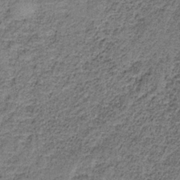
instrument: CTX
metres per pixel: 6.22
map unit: HNb
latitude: -35.3888
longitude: 53.1620
